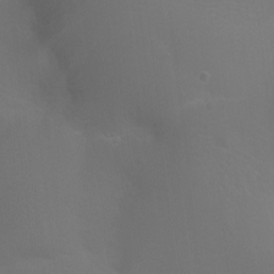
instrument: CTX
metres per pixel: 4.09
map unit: Ht
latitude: -3.7477
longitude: -25.2159
